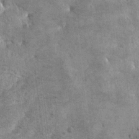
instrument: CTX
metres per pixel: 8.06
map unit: Hto
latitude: 11.3293
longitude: -36.5357
